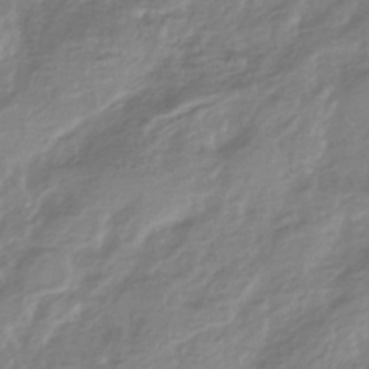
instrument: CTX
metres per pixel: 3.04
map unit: HNhu
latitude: -44.3117
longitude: 96.7841
